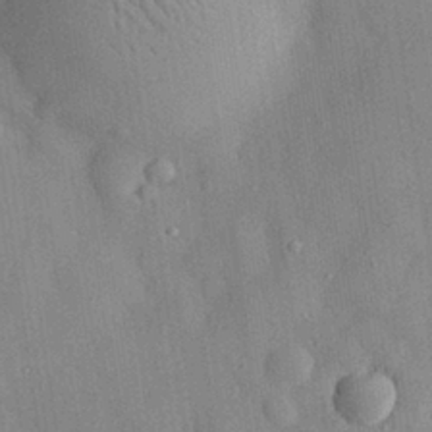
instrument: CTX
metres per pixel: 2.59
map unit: eHh
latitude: 28.3845
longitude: -77.0458
